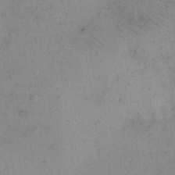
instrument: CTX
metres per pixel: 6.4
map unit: Hto
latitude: 8.5546
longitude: -61.9339
